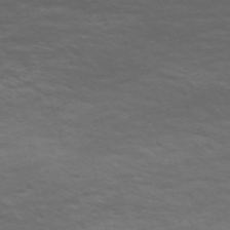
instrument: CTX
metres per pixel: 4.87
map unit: Nve
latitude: -59.0864
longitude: 56.1795
